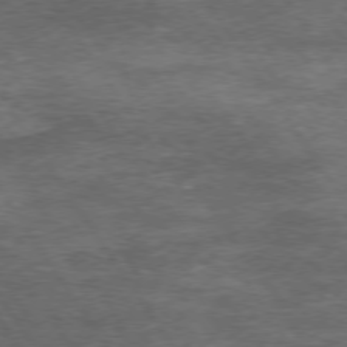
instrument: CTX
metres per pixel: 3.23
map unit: Hpe
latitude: 74.5546
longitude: -142.1767
